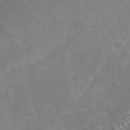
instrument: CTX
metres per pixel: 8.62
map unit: Nhe
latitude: -41.1242
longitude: -100.8758
